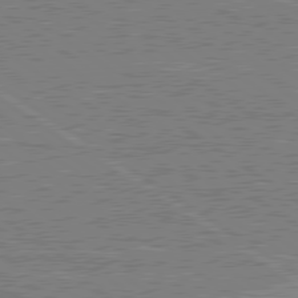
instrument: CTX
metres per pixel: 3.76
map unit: lApd
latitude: 79.5749
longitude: 169.7666
